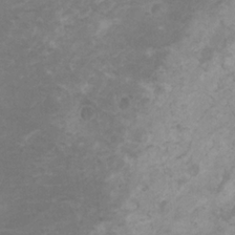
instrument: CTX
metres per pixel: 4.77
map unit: HNhu
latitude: 2.5168
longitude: -1.7827
